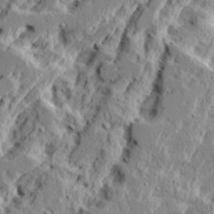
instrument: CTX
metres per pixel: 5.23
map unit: Ave
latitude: 15.8584
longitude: -138.0255
